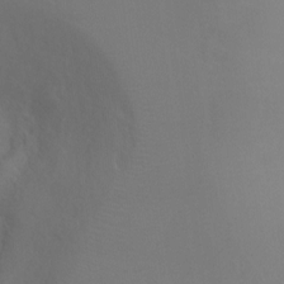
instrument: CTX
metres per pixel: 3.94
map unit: Ht
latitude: -9.6155
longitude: -32.3656
